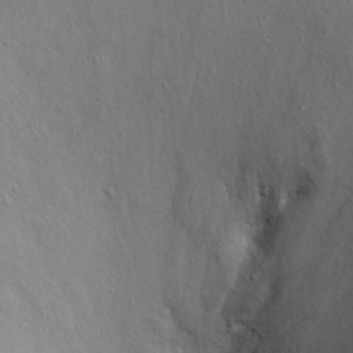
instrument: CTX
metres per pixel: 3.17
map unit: eHh
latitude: 18.1766
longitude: -72.1200
